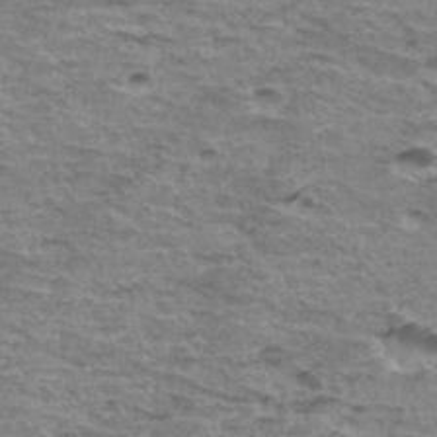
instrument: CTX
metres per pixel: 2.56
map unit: Hto
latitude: 36.1011
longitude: -43.0836
